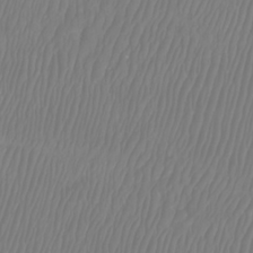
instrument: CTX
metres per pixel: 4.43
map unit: Htu
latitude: -8.5763
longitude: -74.7813
